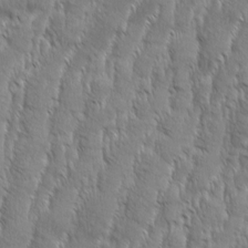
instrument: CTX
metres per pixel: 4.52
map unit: Aa
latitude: 8.3845
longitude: -130.1011
